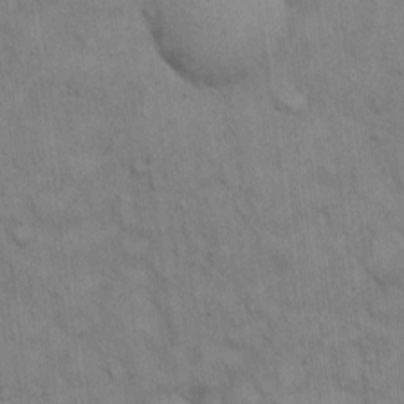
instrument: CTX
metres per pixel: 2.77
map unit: Hto
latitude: 13.3104
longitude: -60.7813
